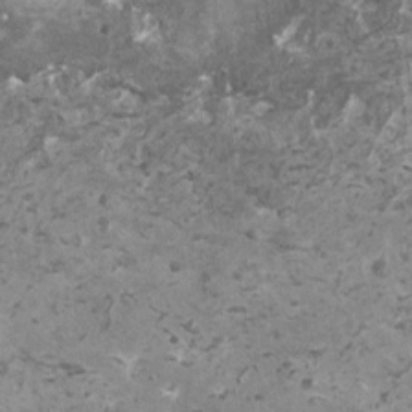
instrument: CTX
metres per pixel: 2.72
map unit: HNhu
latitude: 0.5167
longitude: 6.4818
